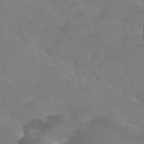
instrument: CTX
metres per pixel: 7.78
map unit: Nhu
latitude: 25.1970
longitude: -53.1214
